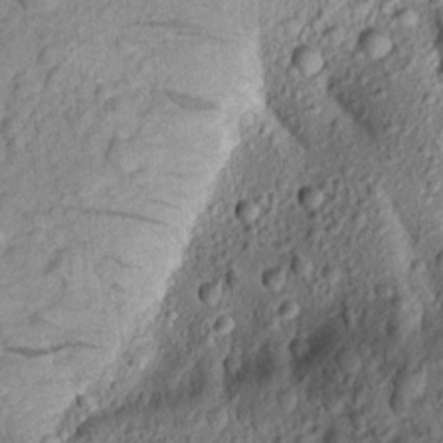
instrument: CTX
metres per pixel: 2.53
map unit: Aa
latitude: 16.0255
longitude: -146.8002
